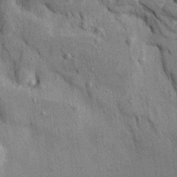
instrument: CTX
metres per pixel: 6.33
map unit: Htu
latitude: -4.7463
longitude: 153.3131
